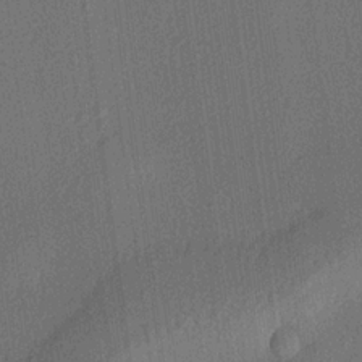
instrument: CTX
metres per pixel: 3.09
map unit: lHvf
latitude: 20.8191
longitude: 141.7289
